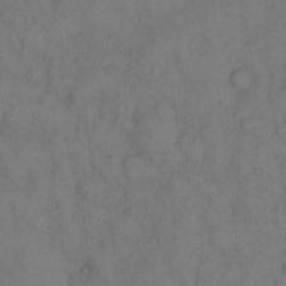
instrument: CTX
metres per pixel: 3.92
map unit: eHh
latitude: 14.3468
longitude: -62.2901
